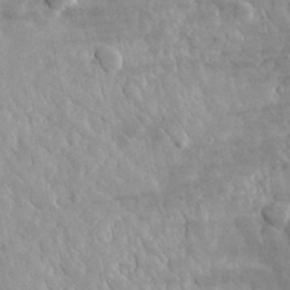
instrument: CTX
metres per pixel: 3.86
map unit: lHvf
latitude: 34.3467
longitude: -87.8394
